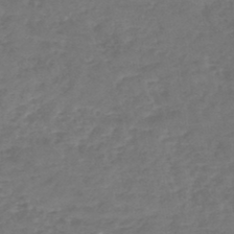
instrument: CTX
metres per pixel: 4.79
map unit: lHb
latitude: -45.4077
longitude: 73.3698
